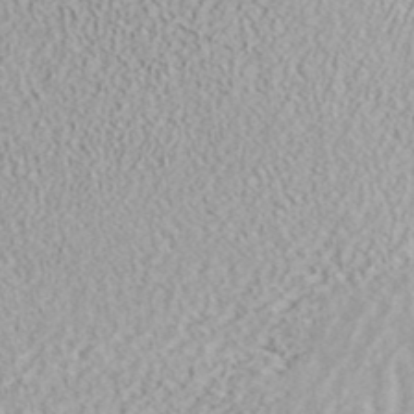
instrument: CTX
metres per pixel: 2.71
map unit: ANa
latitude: 41.6693
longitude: 28.7841
